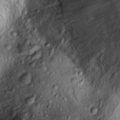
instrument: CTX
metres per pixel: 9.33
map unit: Ht
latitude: 9.2915
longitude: -32.4979
